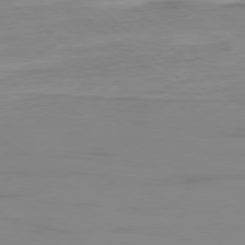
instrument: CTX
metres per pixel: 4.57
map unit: Ap
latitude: -78.7463
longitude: -78.7813
